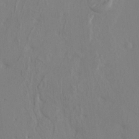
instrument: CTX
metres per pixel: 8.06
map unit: HNhu
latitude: 11.0648
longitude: 22.5574
